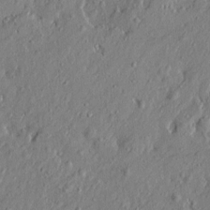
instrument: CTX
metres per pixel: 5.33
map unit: Htu
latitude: -7.5021
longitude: 177.8045
